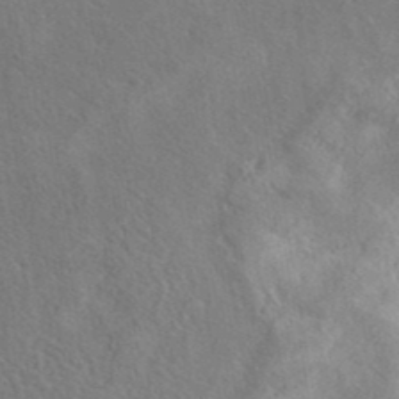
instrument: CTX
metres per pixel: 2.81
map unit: eAb
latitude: 40.1766
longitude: 105.8044
